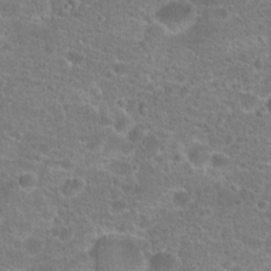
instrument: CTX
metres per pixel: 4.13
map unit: Hto
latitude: 20.3845
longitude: -42.9514
